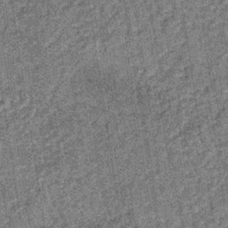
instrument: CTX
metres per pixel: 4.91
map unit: lHb
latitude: -38.1228
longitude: 64.0661
